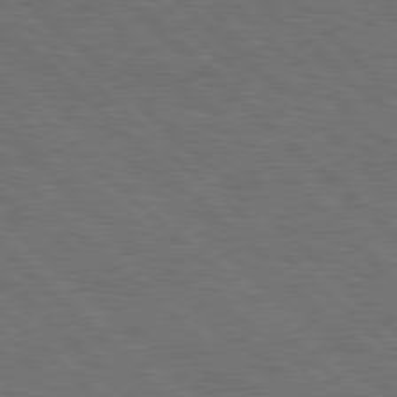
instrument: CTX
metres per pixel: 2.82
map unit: Hpe
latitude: 78.1767
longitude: -154.8758
